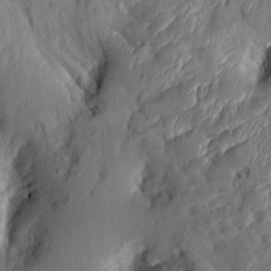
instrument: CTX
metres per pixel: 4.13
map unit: Aa
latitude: 9.1025
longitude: -131.0270
